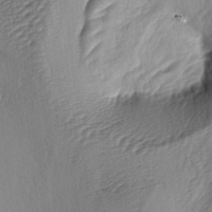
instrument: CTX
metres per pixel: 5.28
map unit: lAa
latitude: -4.3873
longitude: -123.3293
